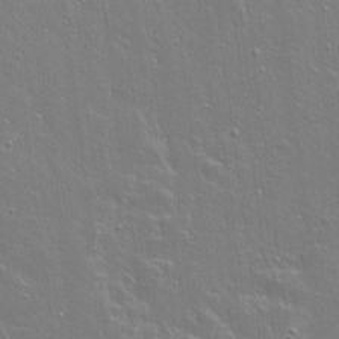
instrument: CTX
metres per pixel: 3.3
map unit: lAvf
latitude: 15.8962
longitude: -128.8947
